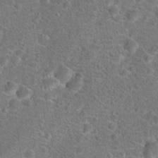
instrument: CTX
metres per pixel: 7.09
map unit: Hto
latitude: 18.0822
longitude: -42.5168
